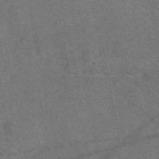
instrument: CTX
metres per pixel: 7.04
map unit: eAb
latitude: 49.2537
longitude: 112.7841
